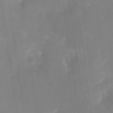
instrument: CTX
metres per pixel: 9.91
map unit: eHh
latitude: 4.0822
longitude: -69.5938
